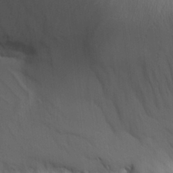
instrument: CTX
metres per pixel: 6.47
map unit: Aa
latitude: 27.3671
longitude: -138.5924
